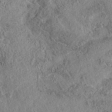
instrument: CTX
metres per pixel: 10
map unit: eAb
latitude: 36.5924
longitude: 112.8786
